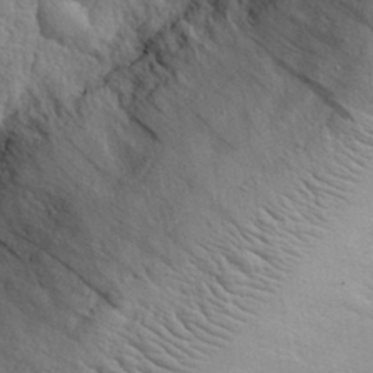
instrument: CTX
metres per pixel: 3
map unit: eHh
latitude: 28.3845
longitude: -75.6316
